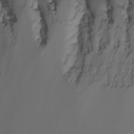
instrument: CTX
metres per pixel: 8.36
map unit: Nhu
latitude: -4.8219
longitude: -91.3293
